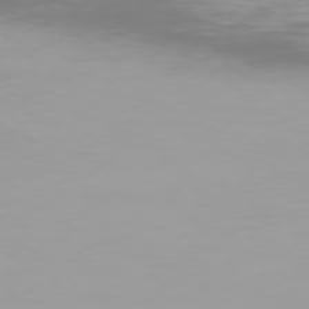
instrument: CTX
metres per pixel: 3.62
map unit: Hpe
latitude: 74.6302
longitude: -129.7072
